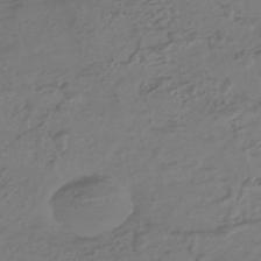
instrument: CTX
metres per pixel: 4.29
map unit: HNhu
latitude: -44.8219
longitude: 95.6910
